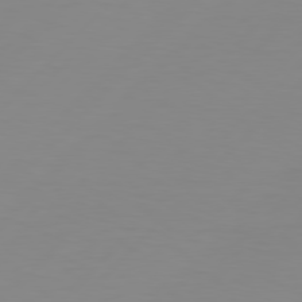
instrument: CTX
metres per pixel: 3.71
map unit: Hpe
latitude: 78.1200
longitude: -139.4993
